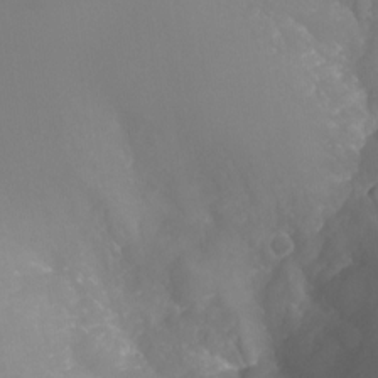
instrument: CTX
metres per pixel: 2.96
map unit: Nhu
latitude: -26.0849
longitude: -57.3292
